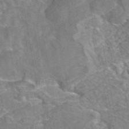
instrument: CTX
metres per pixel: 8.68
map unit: eAb
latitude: 44.4979
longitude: 106.8786
